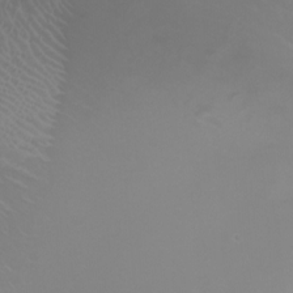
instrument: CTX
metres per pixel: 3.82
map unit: Aa
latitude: -8.0472
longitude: -79.4994
